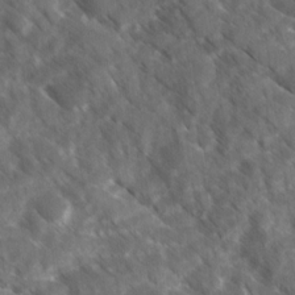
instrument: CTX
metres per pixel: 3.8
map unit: Ave
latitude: 17.2915
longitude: -130.9514
